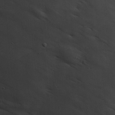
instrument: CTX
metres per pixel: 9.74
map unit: Hve
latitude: 19.1214
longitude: 150.0283
